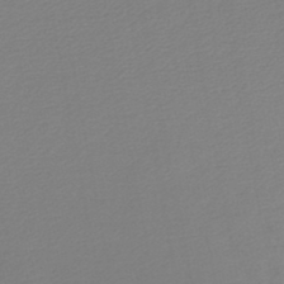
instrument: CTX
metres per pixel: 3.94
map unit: lHb
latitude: -46.8786
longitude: 66.5196
